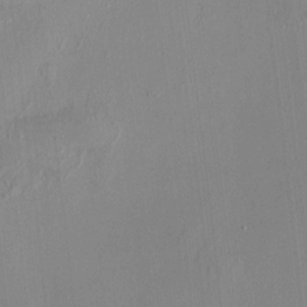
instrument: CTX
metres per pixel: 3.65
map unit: HNhu
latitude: 0.5545
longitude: -5.5749
